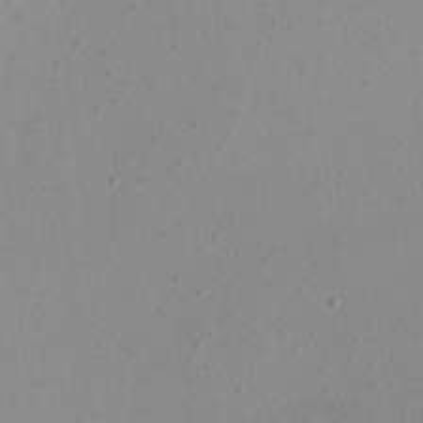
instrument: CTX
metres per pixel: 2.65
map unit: HNhu
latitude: 5.6316
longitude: 8.1795
